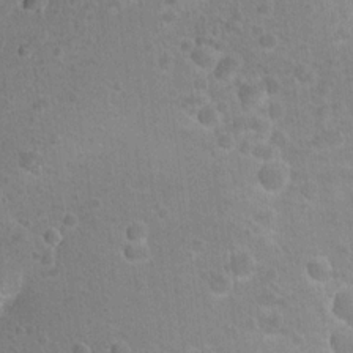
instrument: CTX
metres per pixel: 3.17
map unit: Nhu
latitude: 17.2159
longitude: -32.6490
